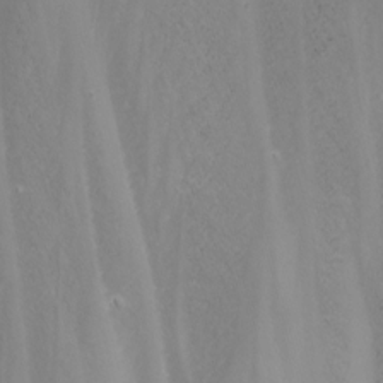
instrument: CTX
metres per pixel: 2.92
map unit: Nhu
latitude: -8.0850
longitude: -91.0836
